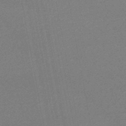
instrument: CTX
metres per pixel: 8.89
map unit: lHb
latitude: -47.0675
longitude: 72.0472
